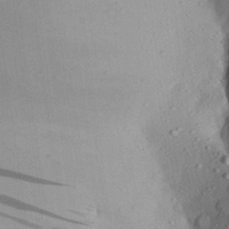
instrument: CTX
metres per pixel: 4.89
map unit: Aa
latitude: 28.2144
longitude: -135.7260
